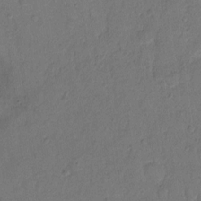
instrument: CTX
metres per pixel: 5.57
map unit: Hto
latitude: 7.2537
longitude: -61.8205
